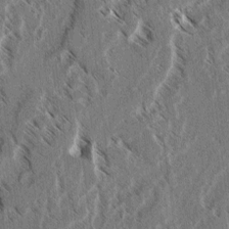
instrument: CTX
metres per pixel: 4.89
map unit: lAvf
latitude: 3.9339
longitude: -106.1011
